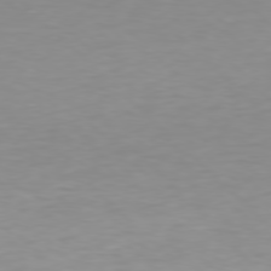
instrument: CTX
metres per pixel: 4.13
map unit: Hpe
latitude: 77.6694
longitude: -162.2523
